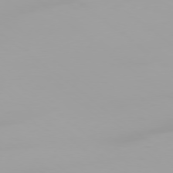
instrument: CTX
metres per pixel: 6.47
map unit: Ap
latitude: -78.9541
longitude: -95.9906
